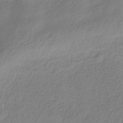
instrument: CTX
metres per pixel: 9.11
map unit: HNhu
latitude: -28.9353
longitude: 67.7289
